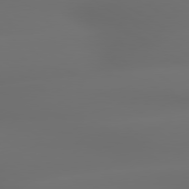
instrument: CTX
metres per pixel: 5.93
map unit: lApd
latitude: 79.4238
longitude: -138.2900
